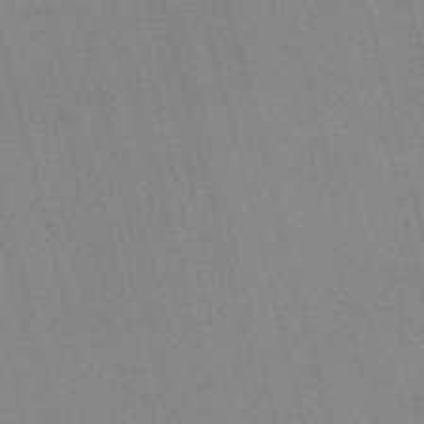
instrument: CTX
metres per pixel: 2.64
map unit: Nve
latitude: -57.4265
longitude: 62.5762
